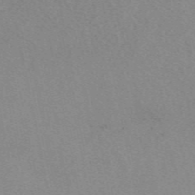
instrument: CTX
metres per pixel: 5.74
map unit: eAb
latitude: 49.5938
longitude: 107.4833
